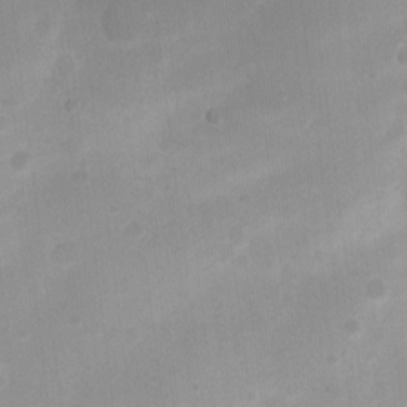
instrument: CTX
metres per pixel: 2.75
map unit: Nhu
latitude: 4.2145
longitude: -16.6868
